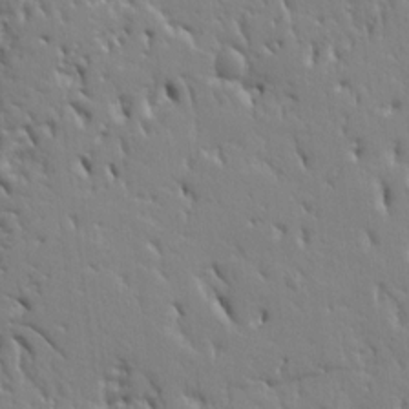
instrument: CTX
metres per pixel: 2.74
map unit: Ht
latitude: 9.2159
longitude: -77.3481
